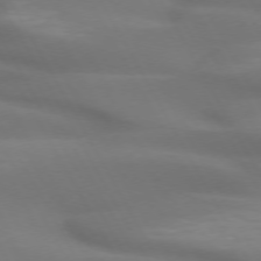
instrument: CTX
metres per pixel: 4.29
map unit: lApd
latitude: 72.6302
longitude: -49.6127
